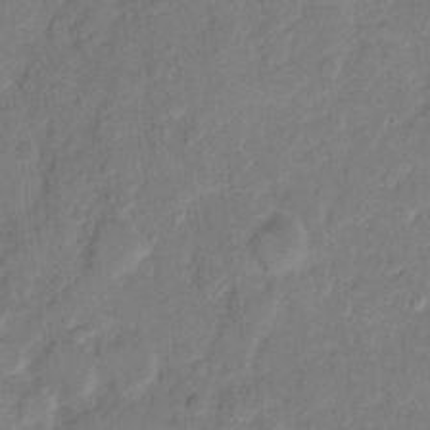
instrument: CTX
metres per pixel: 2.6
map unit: eHh
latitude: 11.3860
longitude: -65.4048
